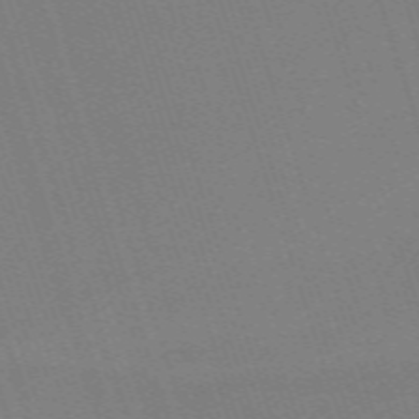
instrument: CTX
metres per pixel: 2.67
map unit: eHh
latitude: -64.0661
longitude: 51.0675
